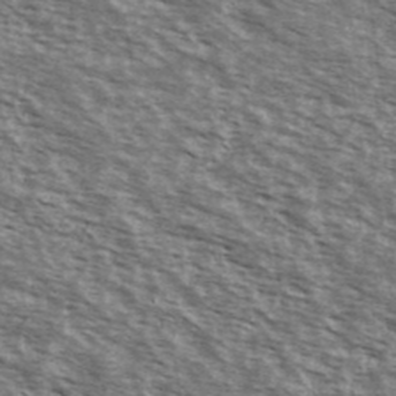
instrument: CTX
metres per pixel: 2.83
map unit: Ave
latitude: 38.9514
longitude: -109.7260
